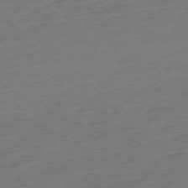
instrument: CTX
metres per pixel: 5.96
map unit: Ap
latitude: -76.4251
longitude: -80.5168
